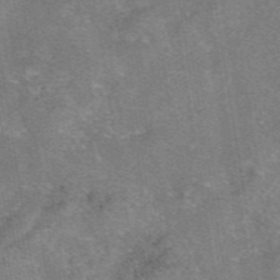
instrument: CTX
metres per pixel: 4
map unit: eAb
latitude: 47.3482
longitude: 102.8597
